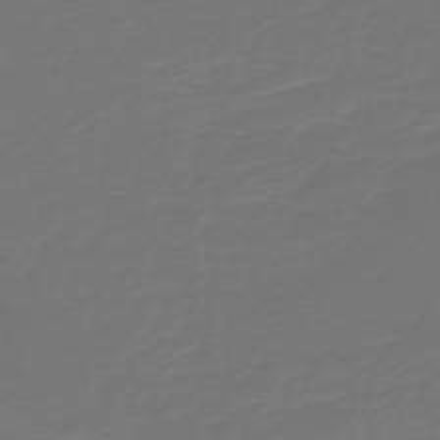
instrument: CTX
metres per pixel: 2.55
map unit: HNb
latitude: -47.2187
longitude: 54.4818
